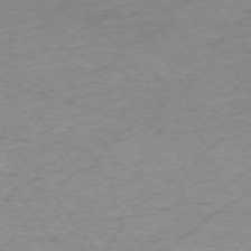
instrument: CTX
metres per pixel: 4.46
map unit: Ap
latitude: -74.7652
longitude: -84.6680
